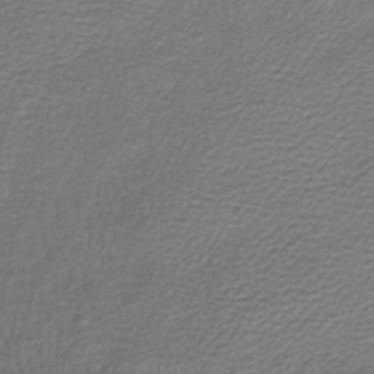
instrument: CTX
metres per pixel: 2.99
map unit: lHb
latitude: -40.5951
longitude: 73.6155
